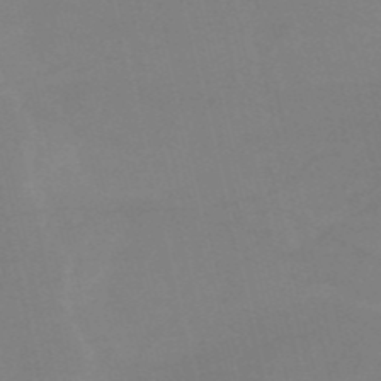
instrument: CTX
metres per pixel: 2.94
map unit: HNb
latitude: -52.6140
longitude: -45.8583
